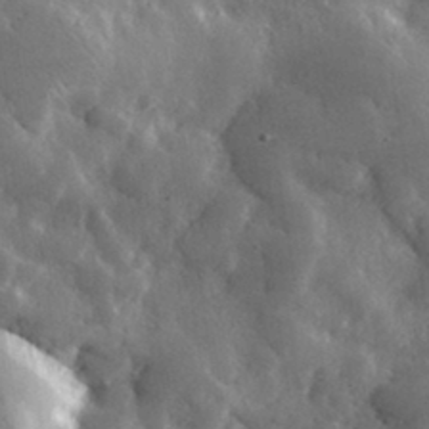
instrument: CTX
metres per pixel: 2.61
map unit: lHvf
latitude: 34.4412
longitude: -88.3468
